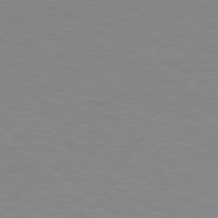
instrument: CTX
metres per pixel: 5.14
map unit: Hpe
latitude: 78.2712
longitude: -151.5371
